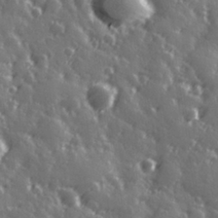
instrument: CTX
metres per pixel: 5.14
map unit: Hve
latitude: 27.9906
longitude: 146.8597
